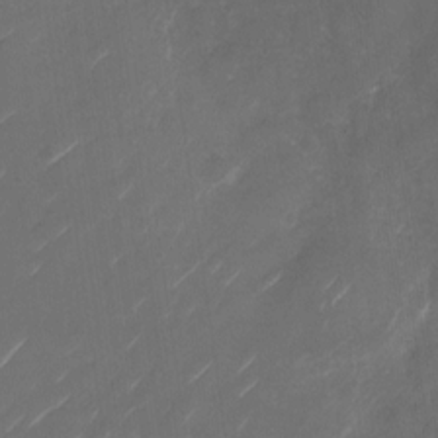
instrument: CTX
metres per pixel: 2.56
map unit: Nhu
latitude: -28.7274
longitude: -74.1767
